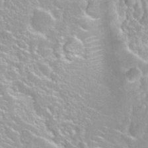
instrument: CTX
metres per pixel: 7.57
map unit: Nhu
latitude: 27.9717
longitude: -51.2726
